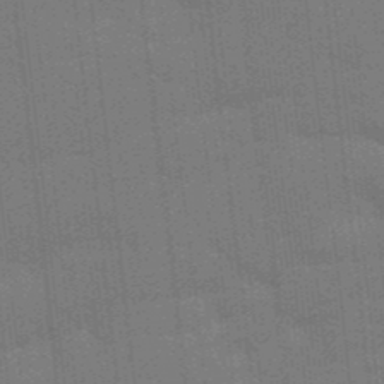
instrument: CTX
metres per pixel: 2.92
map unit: Aa
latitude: 33.6883
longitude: -143.3104
